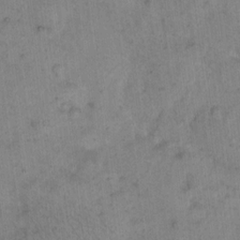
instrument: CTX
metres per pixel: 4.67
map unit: eHh
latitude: 12.0822
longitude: -62.5735
